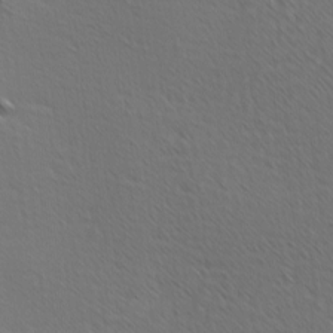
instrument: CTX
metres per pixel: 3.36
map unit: Ave
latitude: 8.4979
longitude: -106.1011
